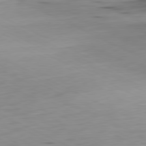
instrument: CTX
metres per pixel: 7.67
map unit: Ap
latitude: -81.0865
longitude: -69.1592
